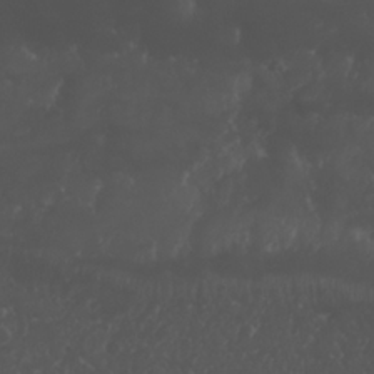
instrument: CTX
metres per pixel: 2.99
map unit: Nhu
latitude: 26.2901
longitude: -64.3089
